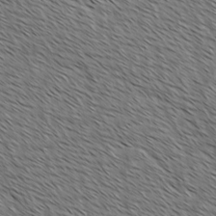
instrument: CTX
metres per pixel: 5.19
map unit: lAvf
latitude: -1.8801
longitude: -113.4048
